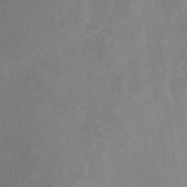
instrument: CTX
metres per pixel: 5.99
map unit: Ht
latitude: 5.1970
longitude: -36.9136
